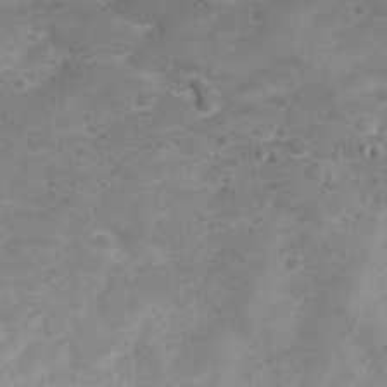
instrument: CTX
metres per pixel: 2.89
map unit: Nhu
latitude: 28.8191
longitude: -50.0633
